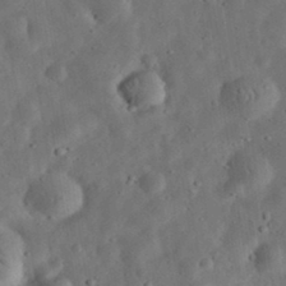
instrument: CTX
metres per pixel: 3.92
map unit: eHh
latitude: 33.3860
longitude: -75.4049
